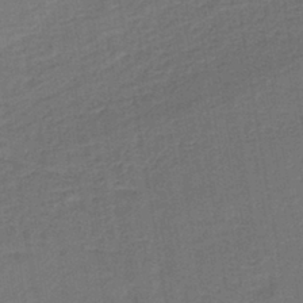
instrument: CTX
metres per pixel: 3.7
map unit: lHb
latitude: -39.8611
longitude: 58.3873
